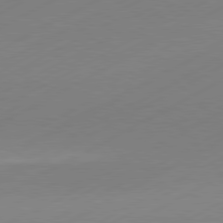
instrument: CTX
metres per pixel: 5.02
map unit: Hpe
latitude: -81.4077
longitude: 14.2362
